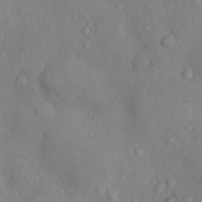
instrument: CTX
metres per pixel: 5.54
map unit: Nhu
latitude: 9.1781
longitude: -25.8205
